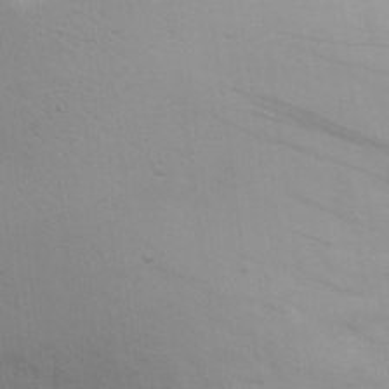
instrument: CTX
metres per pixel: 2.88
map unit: eHh
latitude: 19.2537
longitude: -71.8394
